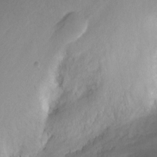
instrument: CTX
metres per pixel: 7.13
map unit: Nhu
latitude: -8.1795
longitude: -42.4790
